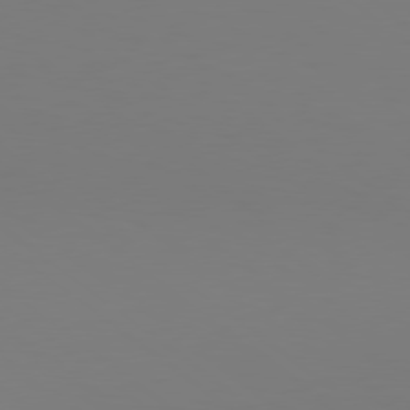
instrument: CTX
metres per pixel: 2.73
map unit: Hpe
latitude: 78.3845
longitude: -134.6301
